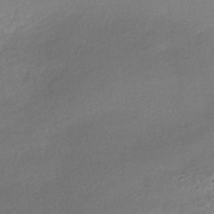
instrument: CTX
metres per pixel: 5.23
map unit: HNhu
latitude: -40.8219
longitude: 94.9541
